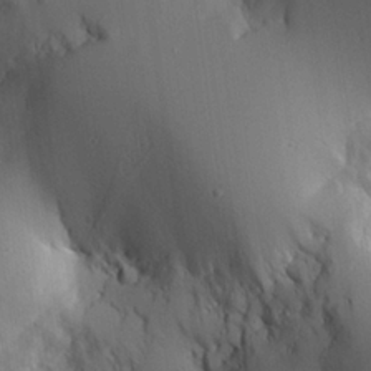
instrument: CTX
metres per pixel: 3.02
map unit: Aa
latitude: 25.4804
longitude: -127.4238
